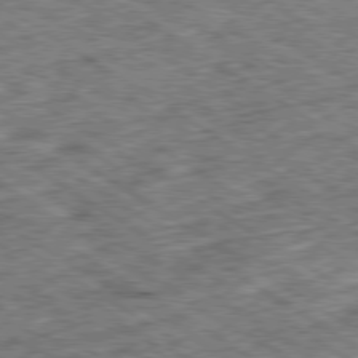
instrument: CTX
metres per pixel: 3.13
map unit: Ap
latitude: -79.8044
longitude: -49.3860
